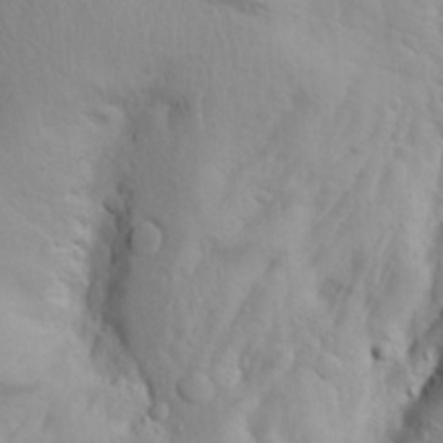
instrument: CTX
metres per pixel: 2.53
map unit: Aa
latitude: 25.4804
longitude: -146.8380
